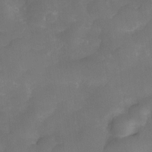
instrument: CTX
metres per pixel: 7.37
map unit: Nve
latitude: -27.4454
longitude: -147.9906
